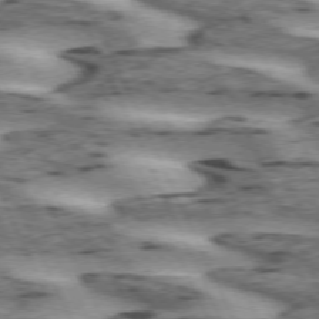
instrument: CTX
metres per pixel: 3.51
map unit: lApd
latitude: 72.6491
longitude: -54.5735
